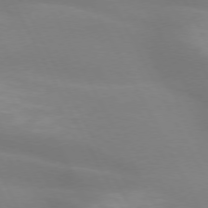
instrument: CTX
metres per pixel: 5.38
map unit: lApd
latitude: 73.5560
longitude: -48.6868
